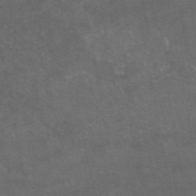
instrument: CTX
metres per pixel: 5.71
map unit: eAb
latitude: 47.0270
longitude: 124.5196
